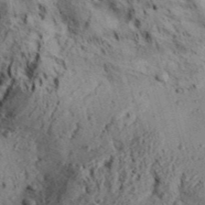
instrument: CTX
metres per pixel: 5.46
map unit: Aa
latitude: 31.3482
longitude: -136.8758
